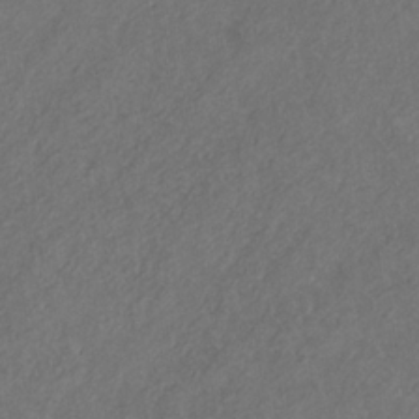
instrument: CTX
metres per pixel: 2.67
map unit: eHb
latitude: -30.8597
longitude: 70.5763
